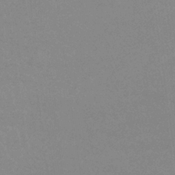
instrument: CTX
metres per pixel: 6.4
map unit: lHb
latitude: -33.7667
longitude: 69.9178
